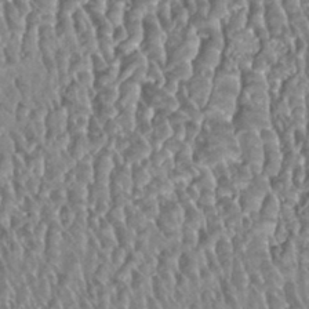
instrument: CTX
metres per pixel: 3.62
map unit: HNhu
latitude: 0.7435
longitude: 0.4062
